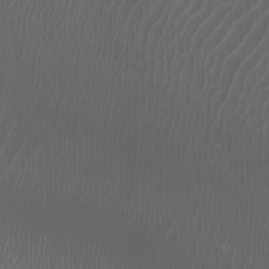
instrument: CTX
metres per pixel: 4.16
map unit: Htu
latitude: -4.5384
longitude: -73.1404
